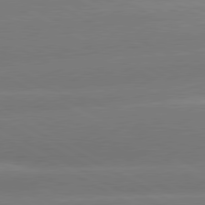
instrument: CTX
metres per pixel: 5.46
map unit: lApd
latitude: 80.6868
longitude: -150.5545
